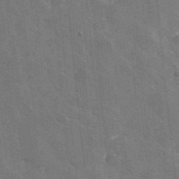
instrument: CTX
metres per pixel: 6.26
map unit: lHvf
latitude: 35.8583
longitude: -90.8758
